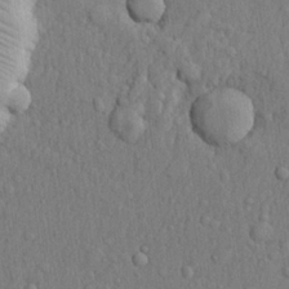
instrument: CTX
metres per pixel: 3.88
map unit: lHvf
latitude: 22.5357
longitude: 142.4629
